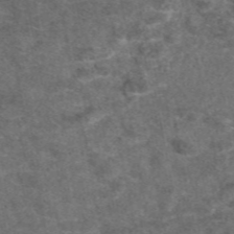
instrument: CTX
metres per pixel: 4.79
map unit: eAb
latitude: 47.5371
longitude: 108.1606
